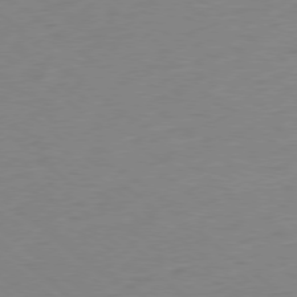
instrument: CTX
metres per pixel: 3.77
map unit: Ap
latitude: -78.9541
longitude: -56.8946
